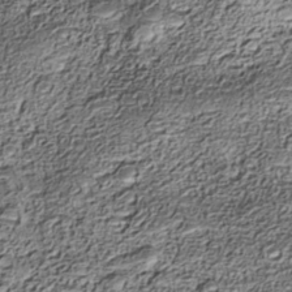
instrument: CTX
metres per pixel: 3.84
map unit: Nhe
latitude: -38.6330
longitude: -147.6505
